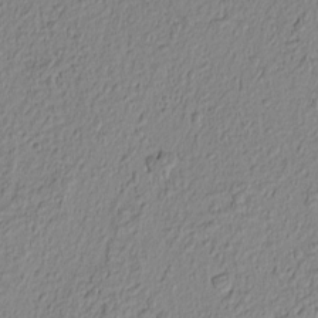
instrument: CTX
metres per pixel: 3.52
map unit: Nhu
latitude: -4.8975
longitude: -149.4426
